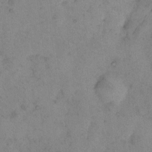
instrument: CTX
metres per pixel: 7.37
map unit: eHh
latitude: 9.9339
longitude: -62.4412
